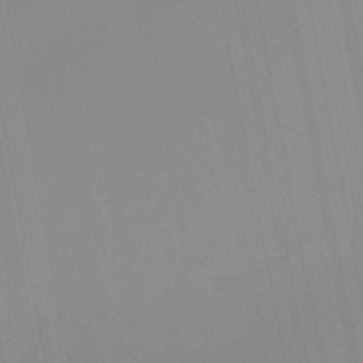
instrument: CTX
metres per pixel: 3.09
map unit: lHb
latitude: -48.5952
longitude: 74.1984
